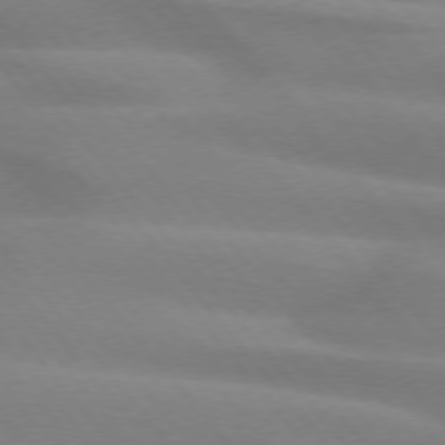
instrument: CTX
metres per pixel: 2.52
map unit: lApd
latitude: 74.4979
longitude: -60.0633
